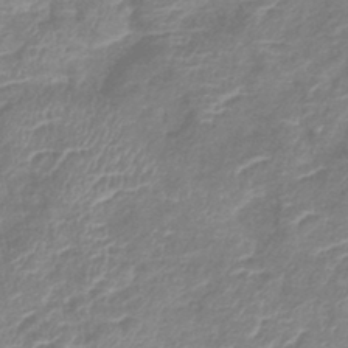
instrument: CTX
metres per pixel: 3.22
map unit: lHb
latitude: -40.4629
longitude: 77.0864
